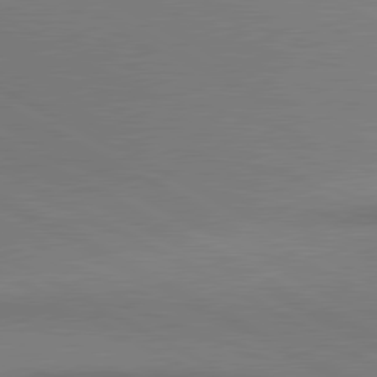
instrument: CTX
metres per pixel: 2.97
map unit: lApd
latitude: 80.8191
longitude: 155.2376
